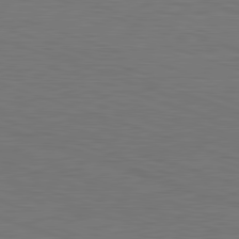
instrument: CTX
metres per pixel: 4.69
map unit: Hpe
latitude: -82.7463
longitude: 5.8800
